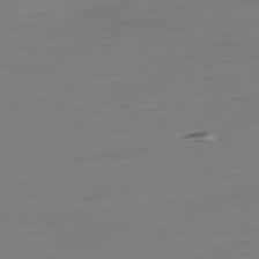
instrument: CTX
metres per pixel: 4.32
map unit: Hpe
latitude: -76.4251
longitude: -14.9136
